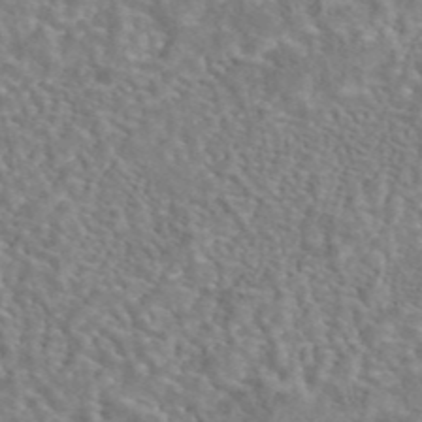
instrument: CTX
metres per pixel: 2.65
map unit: eAb
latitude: 42.8758
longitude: 108.6896
